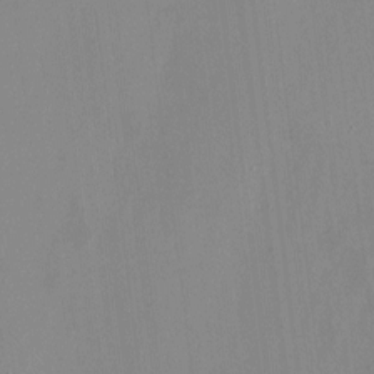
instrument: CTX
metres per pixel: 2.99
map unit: HNhu
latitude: -1.4833
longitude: -7.1025
